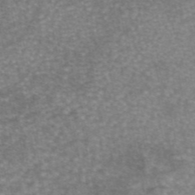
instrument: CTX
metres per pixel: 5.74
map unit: eAb
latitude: 45.9528
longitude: 104.3117
